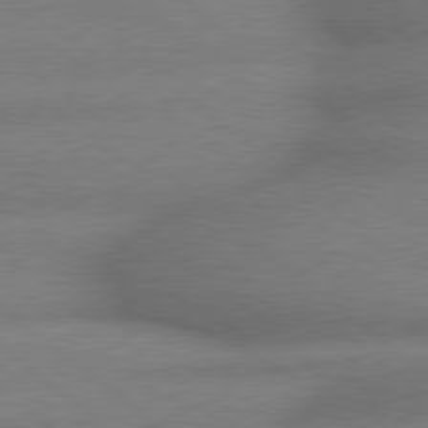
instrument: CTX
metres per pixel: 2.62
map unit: lApd
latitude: 79.5182
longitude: -166.3656
